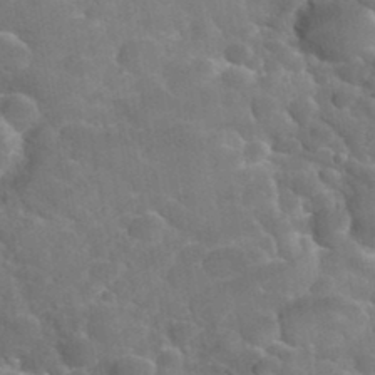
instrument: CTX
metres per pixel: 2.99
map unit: Hto
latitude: 35.4993
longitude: -49.0458
